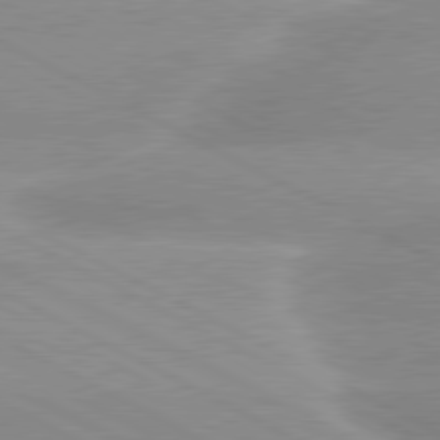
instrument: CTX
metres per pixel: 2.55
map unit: lApd
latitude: 80.2711
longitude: -135.7827
